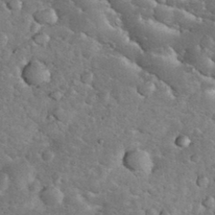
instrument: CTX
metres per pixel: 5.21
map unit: eHh
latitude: 34.4034
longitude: -65.8016
